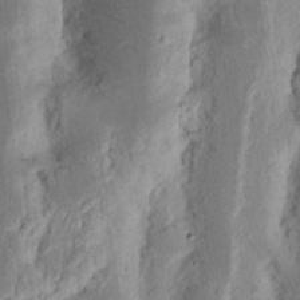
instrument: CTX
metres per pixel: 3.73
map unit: Nhu
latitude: 16.3278
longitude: -74.1389
